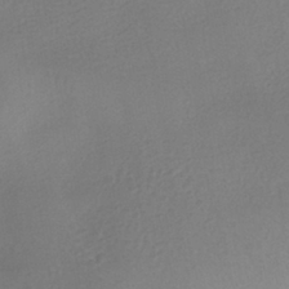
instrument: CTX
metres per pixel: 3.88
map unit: HNhu
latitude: -40.3306
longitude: 95.4643
